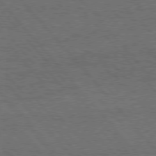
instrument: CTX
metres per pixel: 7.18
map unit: Hpe
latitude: 75.8772
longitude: -157.6316
